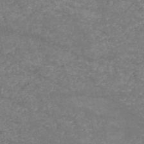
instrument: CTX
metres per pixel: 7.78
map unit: HNb
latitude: -53.7666
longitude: -38.4601
